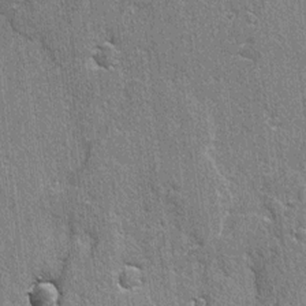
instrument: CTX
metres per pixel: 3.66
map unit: lAvf
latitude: -5.1053
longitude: -109.7449
